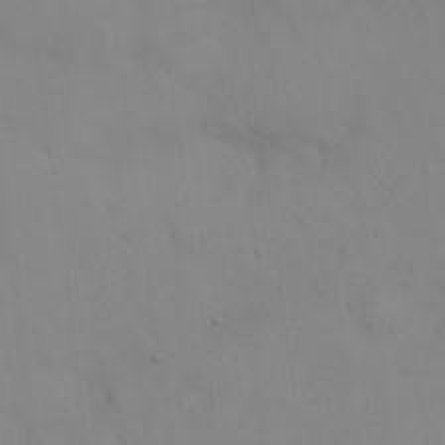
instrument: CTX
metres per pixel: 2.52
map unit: eHh
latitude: 21.2915
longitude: -61.6694
